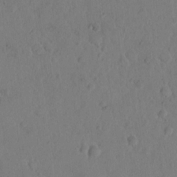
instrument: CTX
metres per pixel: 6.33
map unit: Hto
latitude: 9.0081
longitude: -61.3859
